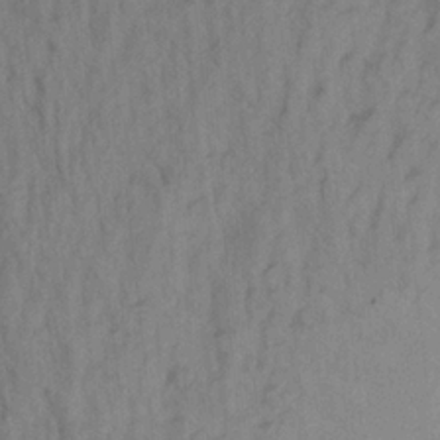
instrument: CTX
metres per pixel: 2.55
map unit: Aa
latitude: 20.1767
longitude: -147.6127
